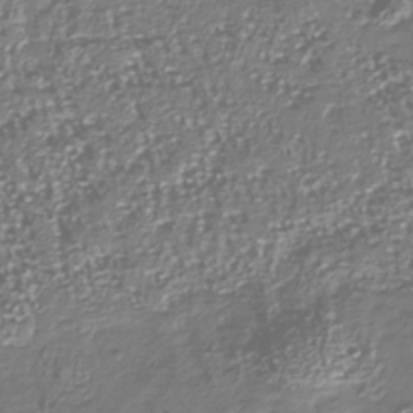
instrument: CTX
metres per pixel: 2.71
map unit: Nhu
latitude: -40.0661
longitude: -81.9150
